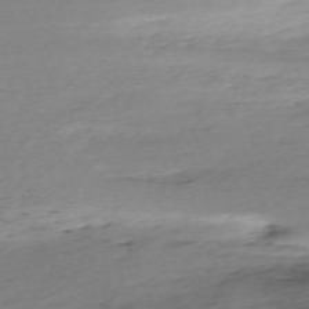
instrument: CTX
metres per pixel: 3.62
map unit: Nhu
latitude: -66.7274
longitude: 39.1620
